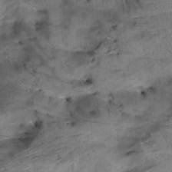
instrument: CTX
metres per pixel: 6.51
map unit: Aa
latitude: 10.6680
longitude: -142.9892
